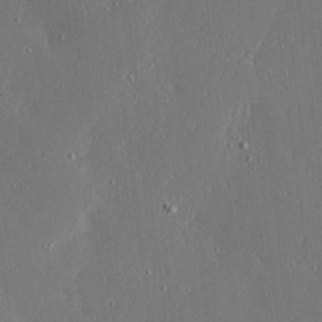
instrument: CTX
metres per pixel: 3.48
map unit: Ave
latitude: 17.3671
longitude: -139.5182
